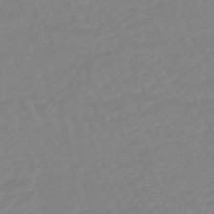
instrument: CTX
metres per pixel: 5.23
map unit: eHb
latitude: -45.1242
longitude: 81.0298
